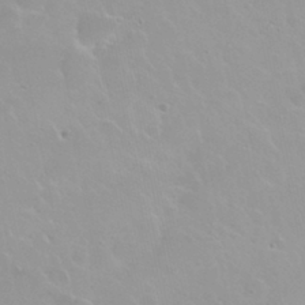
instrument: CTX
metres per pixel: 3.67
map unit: Nhu
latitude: 29.9717
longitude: -55.4426
